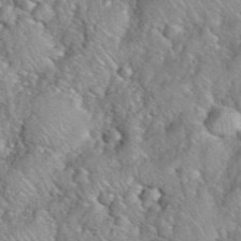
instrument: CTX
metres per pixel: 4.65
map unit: eHh
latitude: 39.7450
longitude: -58.9892
